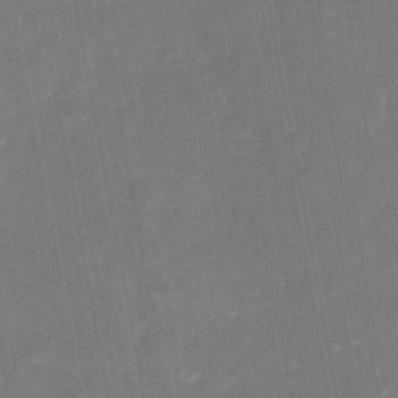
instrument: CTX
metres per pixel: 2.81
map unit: eHh
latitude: 5.4237
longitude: -69.7828
